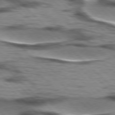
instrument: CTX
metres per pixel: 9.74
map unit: lApd
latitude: 77.1025
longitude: -49.2348
